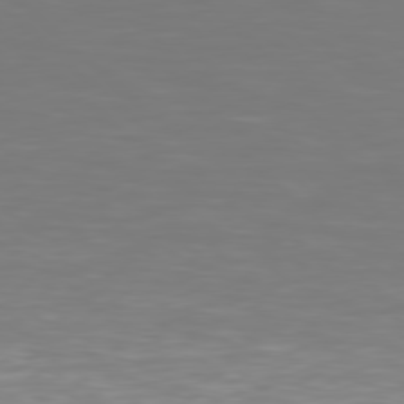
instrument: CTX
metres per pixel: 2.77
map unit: Hpe
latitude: 78.3090
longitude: -171.2726
